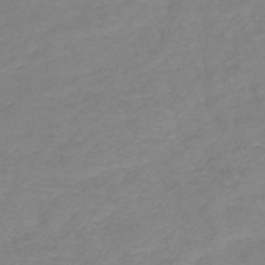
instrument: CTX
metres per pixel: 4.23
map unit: lHb
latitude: -41.2187
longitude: 76.7085
